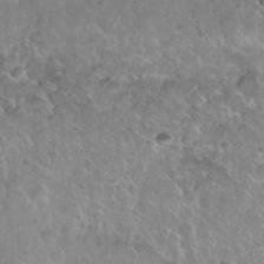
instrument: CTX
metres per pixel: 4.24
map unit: Nhu
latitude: 29.9717
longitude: -53.3671
